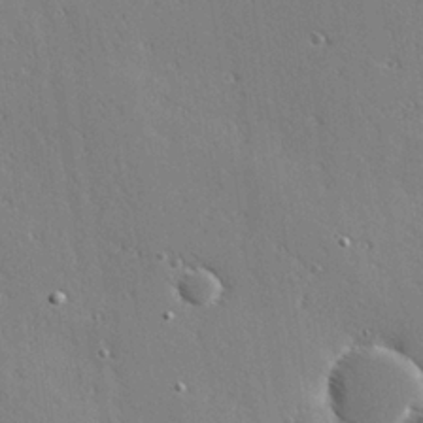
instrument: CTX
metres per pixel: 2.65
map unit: Hve
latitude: 25.5938
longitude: -91.7450
